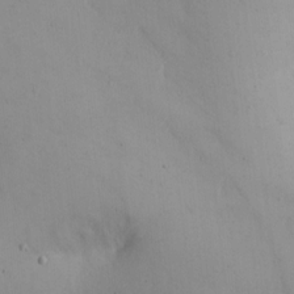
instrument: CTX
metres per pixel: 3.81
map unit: eHh
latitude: 11.7261
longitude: -61.4048
